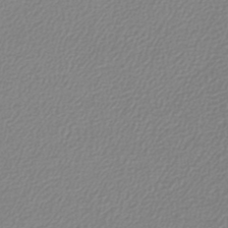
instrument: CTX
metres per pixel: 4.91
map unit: lHb
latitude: -46.9541
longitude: 63.5966
